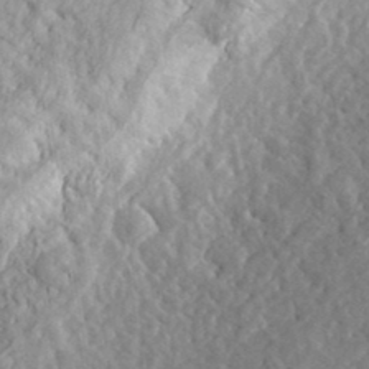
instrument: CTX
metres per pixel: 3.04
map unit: lHvf
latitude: 35.8772
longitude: -85.6316
